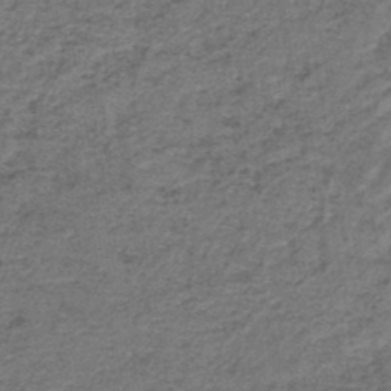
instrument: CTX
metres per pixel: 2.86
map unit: HNb
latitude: -44.5385
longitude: 50.0850
